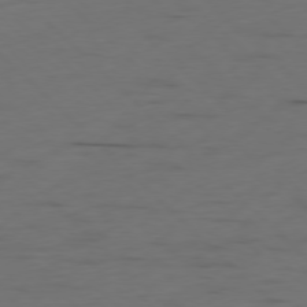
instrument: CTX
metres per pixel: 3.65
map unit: Ap
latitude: -78.4062
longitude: -62.2901
